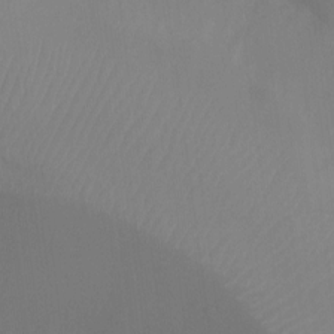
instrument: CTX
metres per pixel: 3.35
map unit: Ht
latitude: -9.4076
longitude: -34.0633
